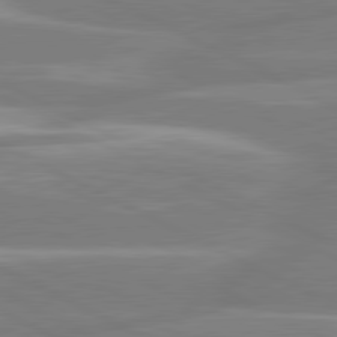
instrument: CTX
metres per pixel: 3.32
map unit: lApd
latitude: 80.9325
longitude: -134.8947
